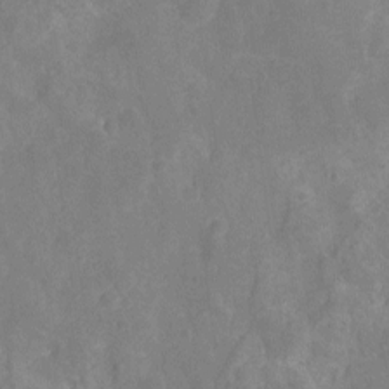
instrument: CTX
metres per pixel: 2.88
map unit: Ht
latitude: -11.0487
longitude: -23.8772
